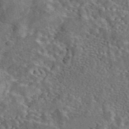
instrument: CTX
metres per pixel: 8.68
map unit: eAb
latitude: 43.2159
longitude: 109.6344
